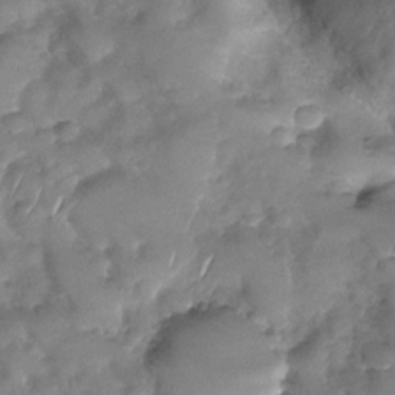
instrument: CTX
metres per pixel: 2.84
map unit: Nhu
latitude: -30.0094
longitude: -60.8380
